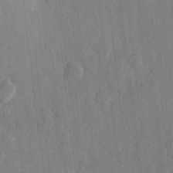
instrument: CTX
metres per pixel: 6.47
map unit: Hve
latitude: 25.8961
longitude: 148.9920
